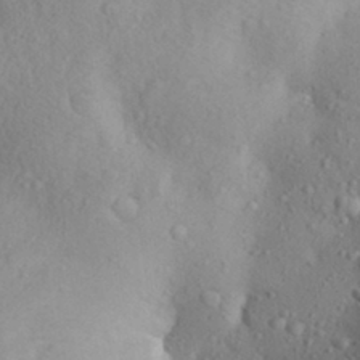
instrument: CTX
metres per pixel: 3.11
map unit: Aa
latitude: 28.7057
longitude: -147.9528
